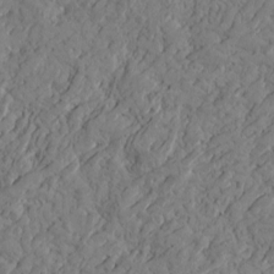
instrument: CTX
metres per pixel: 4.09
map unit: Htu
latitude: -4.3873
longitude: -176.9513
